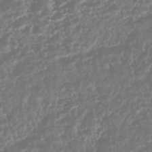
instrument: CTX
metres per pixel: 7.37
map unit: HNhu
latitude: -43.8422
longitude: 104.5007
